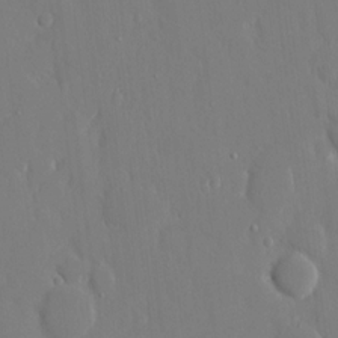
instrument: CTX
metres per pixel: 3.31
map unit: eHh
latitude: 14.6113
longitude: -71.0836
